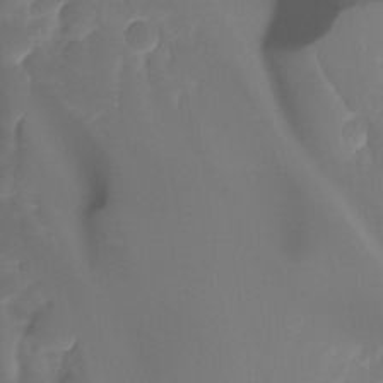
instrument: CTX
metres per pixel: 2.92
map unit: Ht
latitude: -14.8975
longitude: -56.8757
